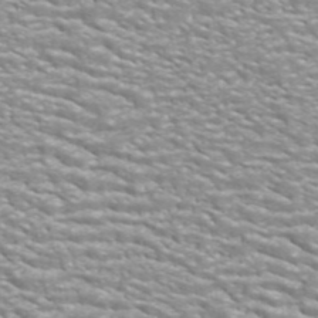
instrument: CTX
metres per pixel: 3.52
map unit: ANa
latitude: 44.0633
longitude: 21.7666
